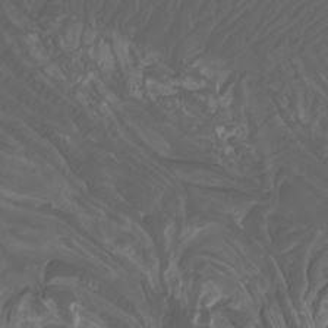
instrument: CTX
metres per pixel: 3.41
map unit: Nhu
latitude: -7.4454
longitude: -84.4790
